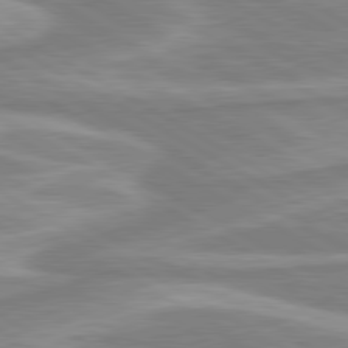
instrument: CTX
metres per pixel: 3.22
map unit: lApd
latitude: 80.5168
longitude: -172.8757
